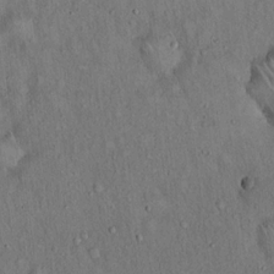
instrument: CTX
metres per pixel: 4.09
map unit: Hto
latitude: 15.1781
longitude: -58.7624
